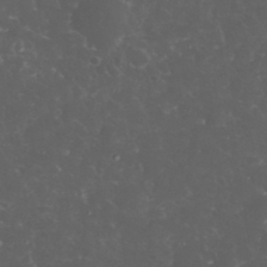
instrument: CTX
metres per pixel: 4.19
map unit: eHh
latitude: 33.3482
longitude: -62.9325
